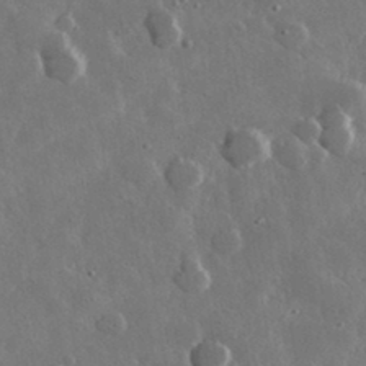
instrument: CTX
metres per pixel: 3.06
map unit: lHvf
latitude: 33.7261
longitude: -87.5182
